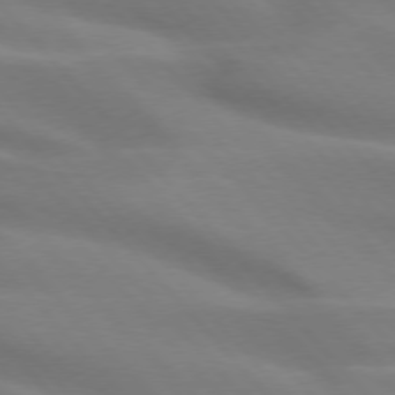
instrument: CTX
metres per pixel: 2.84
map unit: lApd
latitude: 74.9703
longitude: -61.2915
